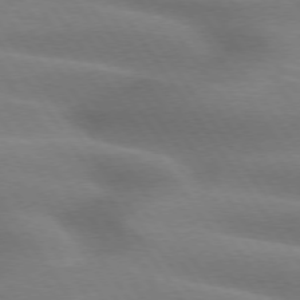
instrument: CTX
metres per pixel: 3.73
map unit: lApd
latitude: 74.8380
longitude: -59.0270
